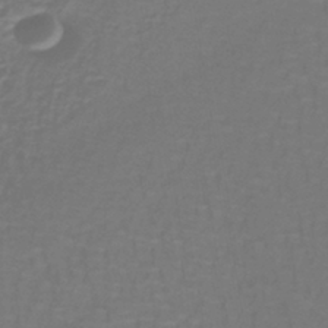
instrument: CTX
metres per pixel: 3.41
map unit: lHb
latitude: -42.4062
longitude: 56.8219
